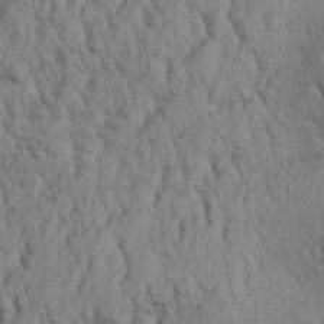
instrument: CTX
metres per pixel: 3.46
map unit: Aa
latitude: 32.3089
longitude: -135.6694
